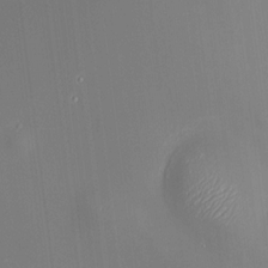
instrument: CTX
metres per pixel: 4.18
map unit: HNhu
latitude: 10.6302
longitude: 10.9920
